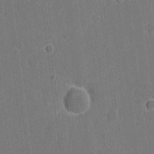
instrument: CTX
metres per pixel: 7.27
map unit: eHh
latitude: 6.7813
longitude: -67.2725
